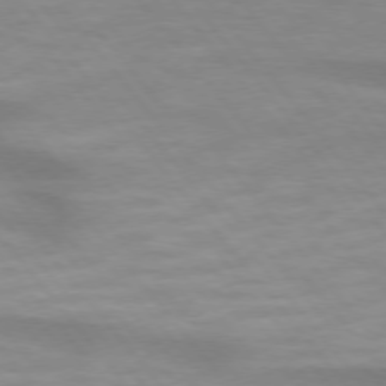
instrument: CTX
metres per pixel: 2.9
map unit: lApd
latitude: 74.5735
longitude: -60.0822
